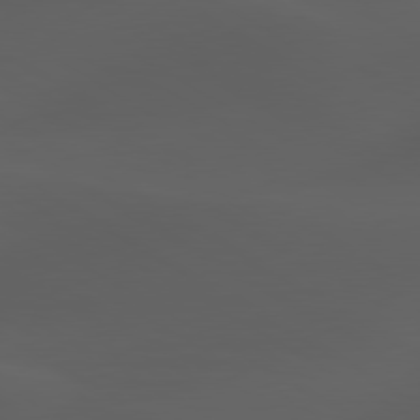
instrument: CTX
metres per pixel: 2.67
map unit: lApd
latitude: 80.1578
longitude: -88.3657
